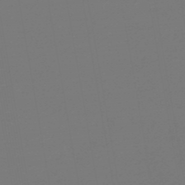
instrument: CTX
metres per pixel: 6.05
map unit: HNb
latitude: -49.1054
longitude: 59.5588
